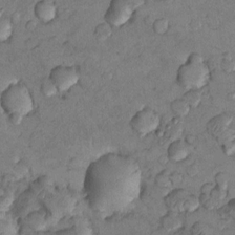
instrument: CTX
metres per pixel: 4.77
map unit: Nhu
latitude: 8.7624
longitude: -25.2914
